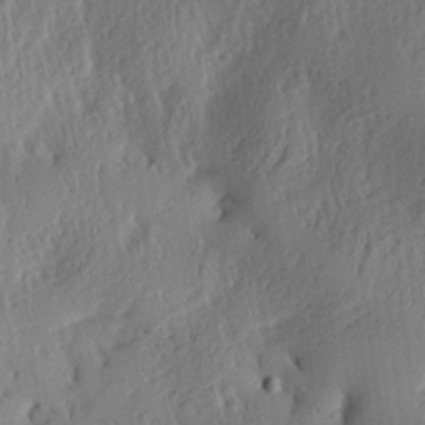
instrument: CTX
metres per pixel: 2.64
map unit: Aa
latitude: 29.7449
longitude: -136.1767
